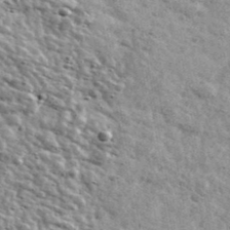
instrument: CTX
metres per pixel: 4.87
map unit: Ave
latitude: 41.7260
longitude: -108.7624
